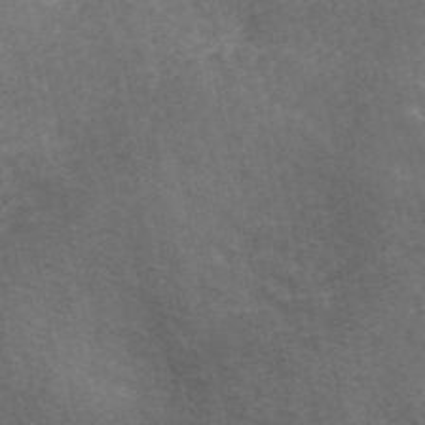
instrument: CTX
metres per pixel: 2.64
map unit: ANa
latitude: 46.7624
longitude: 50.1417
